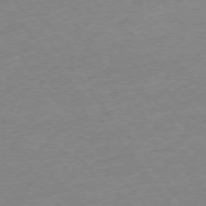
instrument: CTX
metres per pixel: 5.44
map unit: Ap
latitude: -75.4266
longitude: -81.7261
